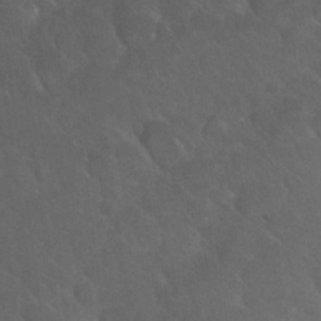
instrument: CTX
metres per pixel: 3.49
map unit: Nhu
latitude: 26.8191
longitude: -56.5734
